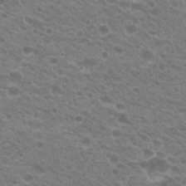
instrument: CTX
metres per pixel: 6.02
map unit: Hto
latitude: 23.0080
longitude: -35.9150
